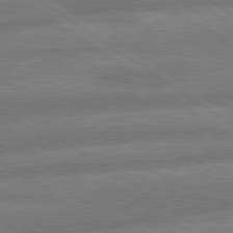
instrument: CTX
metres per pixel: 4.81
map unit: lApd
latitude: 79.7261
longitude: -164.3278
